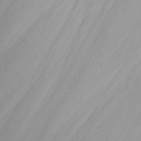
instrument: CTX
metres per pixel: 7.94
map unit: Nhu
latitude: -6.1228
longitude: -89.6316
